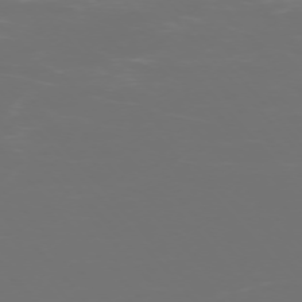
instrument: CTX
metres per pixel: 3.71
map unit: Ap
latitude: -75.4644
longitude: -76.2333
